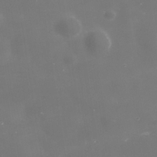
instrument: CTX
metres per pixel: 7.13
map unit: Nhe
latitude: -35.6344
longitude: -91.1403
